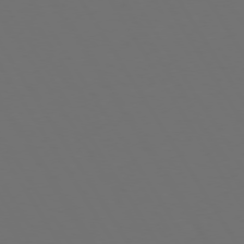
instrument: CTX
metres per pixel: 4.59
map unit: Hpe
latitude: 73.4427
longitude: -128.2144
